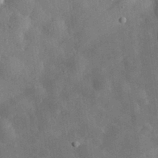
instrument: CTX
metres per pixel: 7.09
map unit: eHh
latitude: 30.7813
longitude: -77.6882
